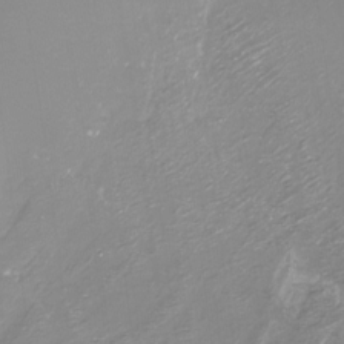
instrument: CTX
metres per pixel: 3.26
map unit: Nhu
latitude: -17.8423
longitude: -46.9325
